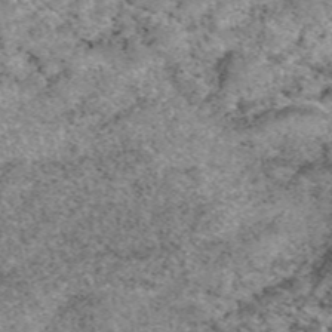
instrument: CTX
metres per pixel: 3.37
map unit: eAb
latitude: 49.0081
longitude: 107.9367
